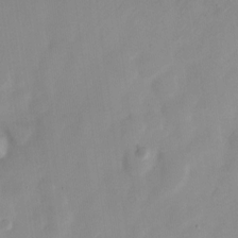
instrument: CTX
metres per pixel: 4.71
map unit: Nve
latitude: -21.7099
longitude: 107.8989
